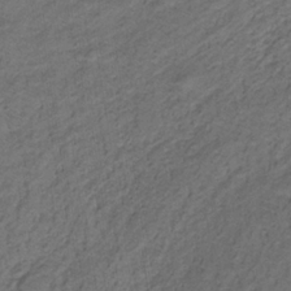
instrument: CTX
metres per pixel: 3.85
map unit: lHb
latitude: -32.8408
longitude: 65.3321
